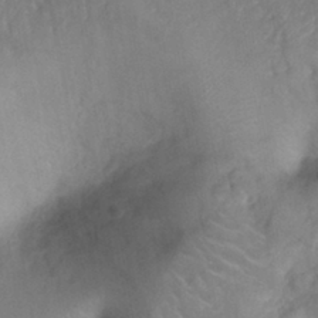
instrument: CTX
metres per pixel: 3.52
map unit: Ht
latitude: -1.0487
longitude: -32.9325
